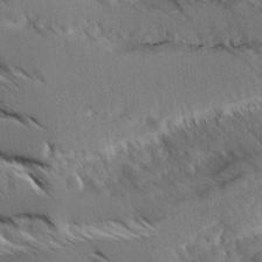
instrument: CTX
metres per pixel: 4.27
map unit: Ave
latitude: 8.3278
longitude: -104.1767
